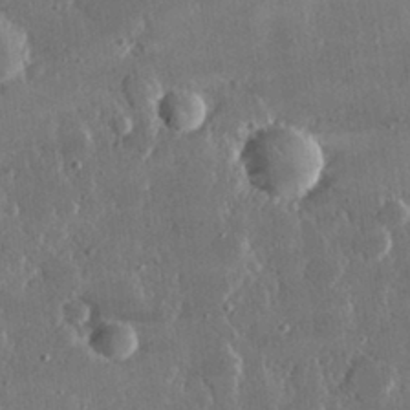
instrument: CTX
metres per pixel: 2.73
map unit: lHvf
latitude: 30.5924
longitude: -93.2348
